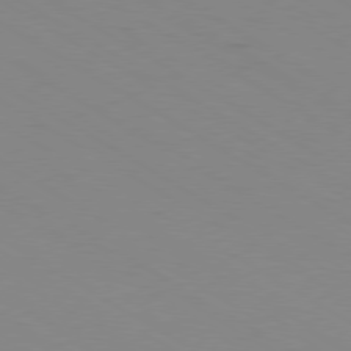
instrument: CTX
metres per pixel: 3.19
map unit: Ap
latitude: -80.4062
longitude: -61.5560
